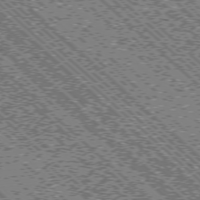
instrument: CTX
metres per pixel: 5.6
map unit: Ap
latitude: -76.0661
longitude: -96.0633
